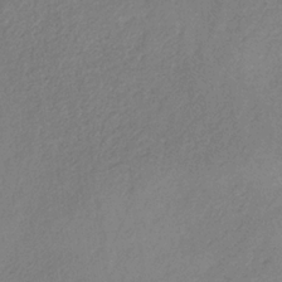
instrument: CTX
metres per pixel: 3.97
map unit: HNb
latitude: -32.9920
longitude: 55.1998
